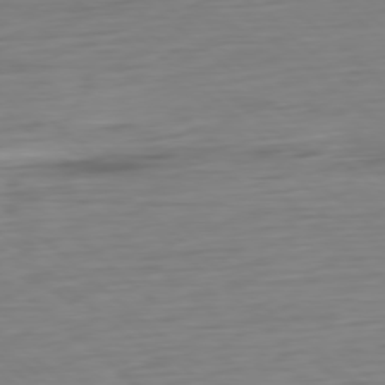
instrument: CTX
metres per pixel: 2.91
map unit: Ap
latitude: -78.1605
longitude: -77.3292
